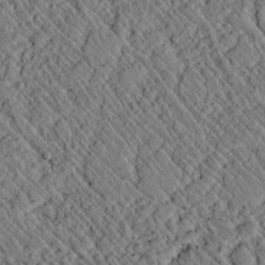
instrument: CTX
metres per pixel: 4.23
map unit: lAvf
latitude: 7.0836
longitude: 159.1431
